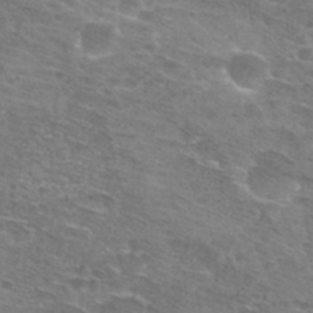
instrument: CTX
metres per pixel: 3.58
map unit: Nhu
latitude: 28.4412
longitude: -48.1011
